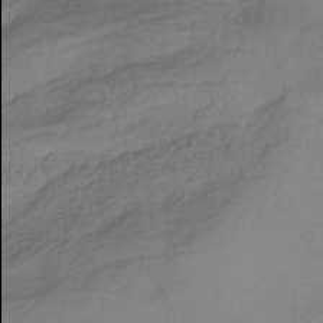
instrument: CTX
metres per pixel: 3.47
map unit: eHb
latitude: -35.7478
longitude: 82.0094
